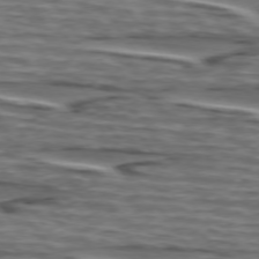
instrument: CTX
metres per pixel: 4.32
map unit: lApd
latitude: 75.1970
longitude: -71.5560
